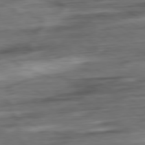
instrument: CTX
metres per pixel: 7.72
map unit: Ap
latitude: -80.5952
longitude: -69.6127
